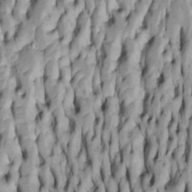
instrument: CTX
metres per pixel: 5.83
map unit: Htu
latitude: -5.1809
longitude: 151.8233
